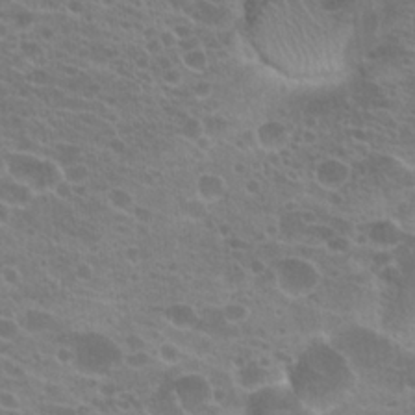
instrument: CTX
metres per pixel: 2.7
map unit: Hto
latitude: 21.4238
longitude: -40.5734
